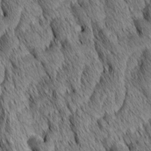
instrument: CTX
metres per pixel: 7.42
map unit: Aa
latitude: 6.4034
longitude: -130.5735
